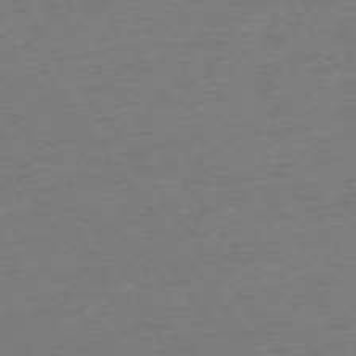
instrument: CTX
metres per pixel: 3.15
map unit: Ap
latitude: -74.3685
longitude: -84.9514
